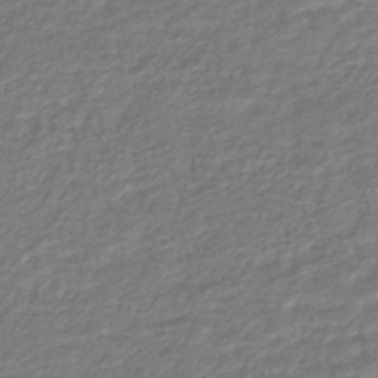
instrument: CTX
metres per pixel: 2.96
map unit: HNhu
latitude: -46.5384
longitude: 96.7274
